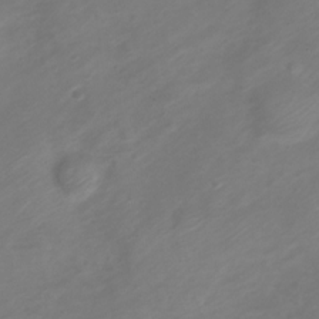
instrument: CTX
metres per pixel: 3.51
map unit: Nve
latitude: -20.5573
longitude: 106.8786
